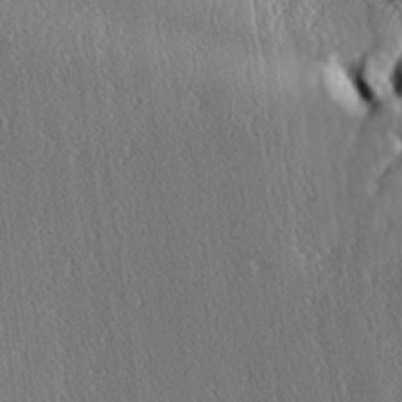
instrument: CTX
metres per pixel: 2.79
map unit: lAa
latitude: -6.8408
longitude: -124.8191
